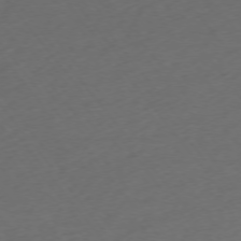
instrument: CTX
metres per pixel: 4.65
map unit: Ap
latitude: -74.8408
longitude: -72.0633
